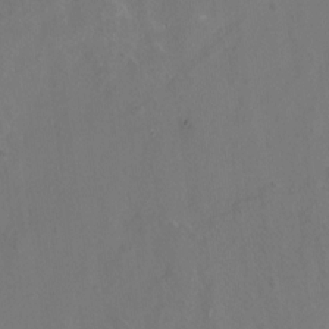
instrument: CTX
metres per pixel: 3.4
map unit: Nhu
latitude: -17.3888
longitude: -47.9339
